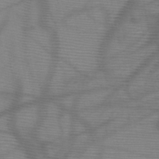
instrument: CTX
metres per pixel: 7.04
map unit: HNb
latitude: -47.8989
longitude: -41.1403
